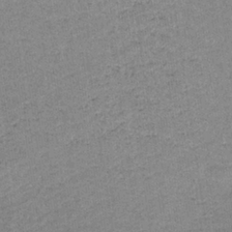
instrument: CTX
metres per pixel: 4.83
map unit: lHb
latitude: -34.8597
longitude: 68.6140
